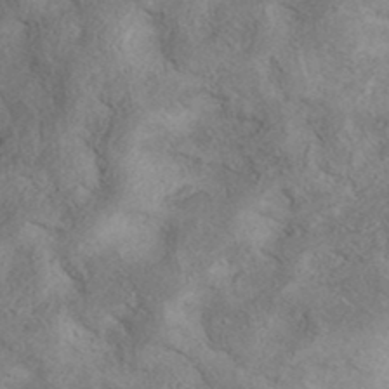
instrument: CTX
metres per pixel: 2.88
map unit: eAb
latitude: 38.9891
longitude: 112.9353
